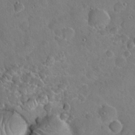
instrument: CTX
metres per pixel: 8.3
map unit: Hto
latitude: 19.2159
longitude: -49.7261
